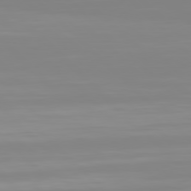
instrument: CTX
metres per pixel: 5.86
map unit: Hpe
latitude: 77.7071
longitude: -172.9513
